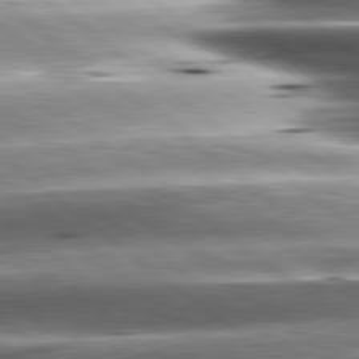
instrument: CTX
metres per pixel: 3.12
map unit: lApd
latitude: 80.6679
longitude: -143.7639
